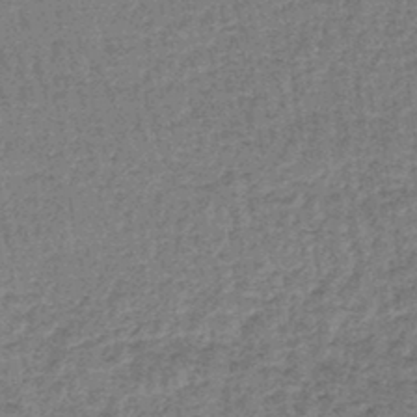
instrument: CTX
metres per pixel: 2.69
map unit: lHb
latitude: -44.5007
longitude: 66.6140
